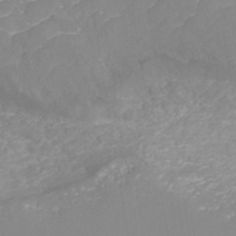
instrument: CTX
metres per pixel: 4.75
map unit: ANa
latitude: 40.7624
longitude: 25.7666
